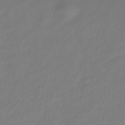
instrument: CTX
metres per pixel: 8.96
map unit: HNhu
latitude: -40.0283
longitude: 100.6518
